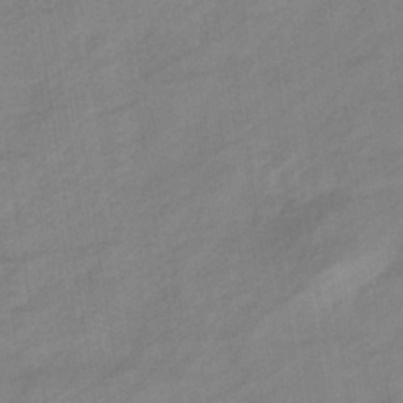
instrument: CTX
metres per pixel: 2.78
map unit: eHb
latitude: -37.6910
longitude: 78.2550
